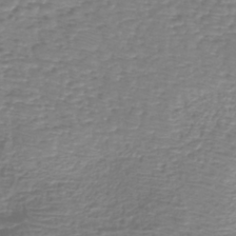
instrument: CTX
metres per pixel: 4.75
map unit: eHh
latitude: -40.5574
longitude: -29.9906
